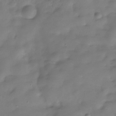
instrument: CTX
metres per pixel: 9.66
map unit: Hve
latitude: -31.6155
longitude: 91.0109
